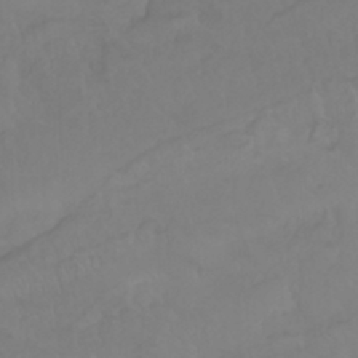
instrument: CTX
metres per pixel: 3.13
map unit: Nhu
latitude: 23.0836
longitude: -63.6316
